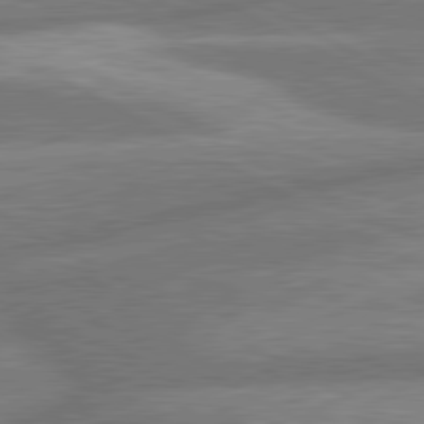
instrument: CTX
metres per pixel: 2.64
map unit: lApd
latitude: 80.6679
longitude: -166.5734
